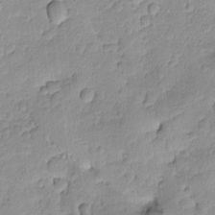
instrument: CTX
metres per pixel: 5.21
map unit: Ave
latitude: -8.6518
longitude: -119.4237
